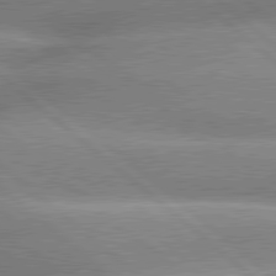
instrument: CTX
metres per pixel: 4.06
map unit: lApd
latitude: 79.9150
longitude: -148.0822
